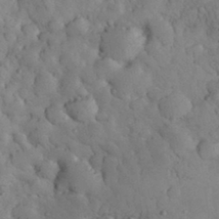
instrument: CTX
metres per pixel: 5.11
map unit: eHh
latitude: 32.4412
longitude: -65.6694
